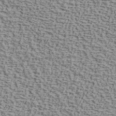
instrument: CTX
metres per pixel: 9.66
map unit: ANa
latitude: 40.7624
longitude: 29.6911
